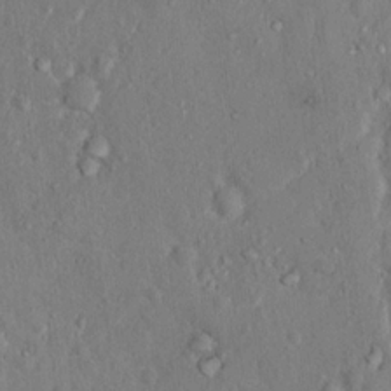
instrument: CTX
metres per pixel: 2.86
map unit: Hto
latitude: 15.7261
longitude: -30.8191
